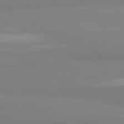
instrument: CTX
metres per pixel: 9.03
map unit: lApd
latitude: 81.8394
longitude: 179.0675
